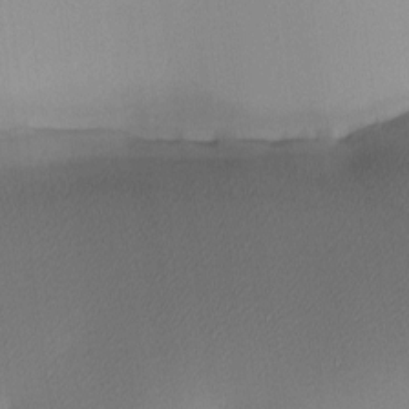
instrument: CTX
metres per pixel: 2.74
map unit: lAa
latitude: 3.4048
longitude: -115.9717
